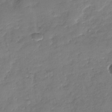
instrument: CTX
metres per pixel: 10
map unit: Nhu
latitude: -27.7855
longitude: -61.5749
